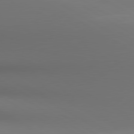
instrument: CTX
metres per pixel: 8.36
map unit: lApd
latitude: 80.5546
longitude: 137.3887
